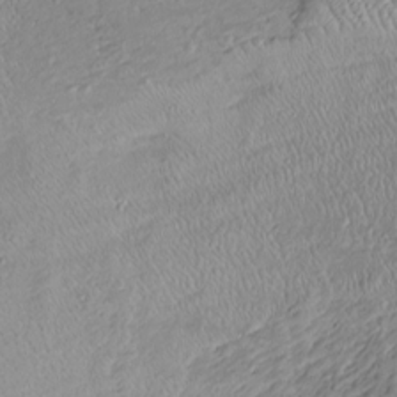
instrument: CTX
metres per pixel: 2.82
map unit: Htu
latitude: -6.5762
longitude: 155.7099
